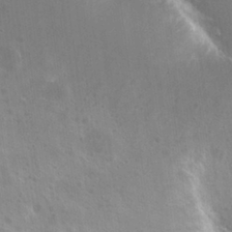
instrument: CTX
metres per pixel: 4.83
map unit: Nhu
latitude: 26.4601
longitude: -50.5545
